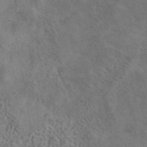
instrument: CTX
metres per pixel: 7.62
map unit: eAb
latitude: 42.3845
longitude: 107.6722
